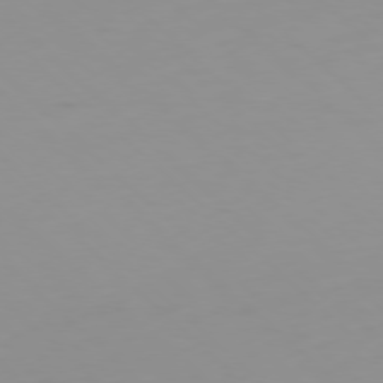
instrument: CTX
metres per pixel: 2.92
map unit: Hpe
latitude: -78.4062
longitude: 14.7086
